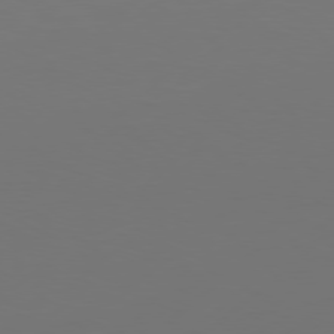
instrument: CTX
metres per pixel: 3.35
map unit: Hpe
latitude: 76.6868
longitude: -130.2523
